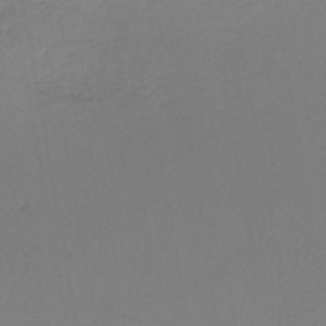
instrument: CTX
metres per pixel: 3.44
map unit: HNb
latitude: -50.6329
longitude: -52.8191
